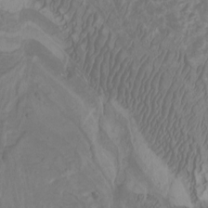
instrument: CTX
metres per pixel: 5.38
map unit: Htu
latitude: -6.8975
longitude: -74.8569
